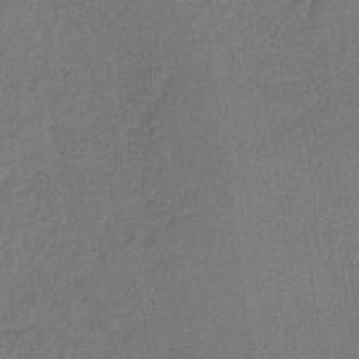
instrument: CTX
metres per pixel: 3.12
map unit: lHb
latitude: -35.0486
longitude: 65.5777
